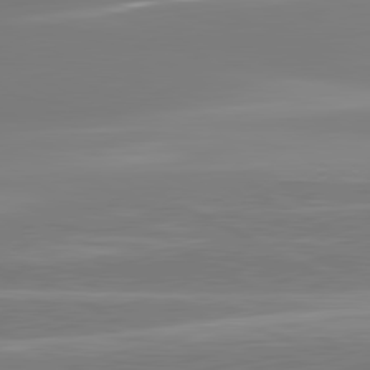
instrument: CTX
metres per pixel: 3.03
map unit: lApd
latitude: 81.0458
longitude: -134.2711
